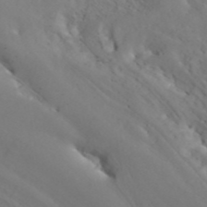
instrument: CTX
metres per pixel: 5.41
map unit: ANa
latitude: 43.7828
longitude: 45.1242
